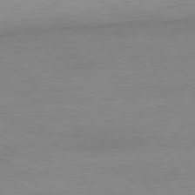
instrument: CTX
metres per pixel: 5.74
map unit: Ap
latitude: -80.4440
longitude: -83.0269
